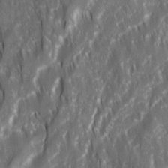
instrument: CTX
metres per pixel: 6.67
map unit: Ave
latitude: 15.4805
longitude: -134.1389
